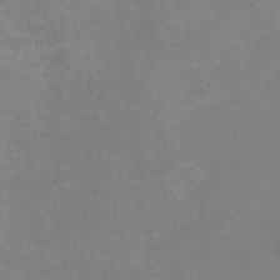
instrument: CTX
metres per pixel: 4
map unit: HNhu
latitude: -1.3132
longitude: -3.4237
